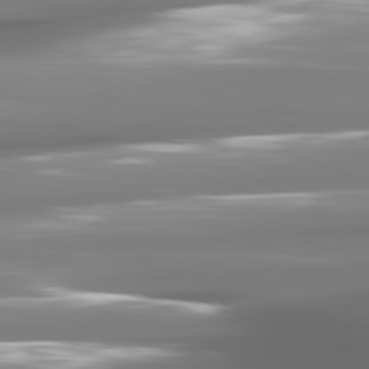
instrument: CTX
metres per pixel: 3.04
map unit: lApd
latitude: 81.3293
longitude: -140.6490
